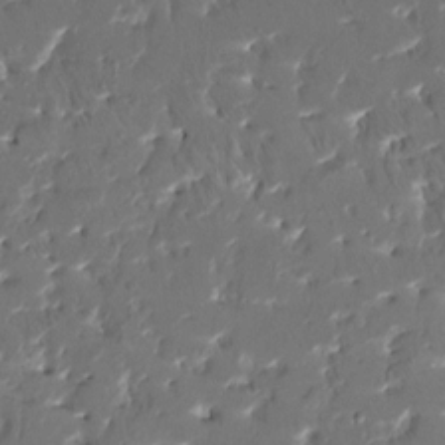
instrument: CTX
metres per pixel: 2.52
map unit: HNhu
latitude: 4.1011
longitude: 8.2928
